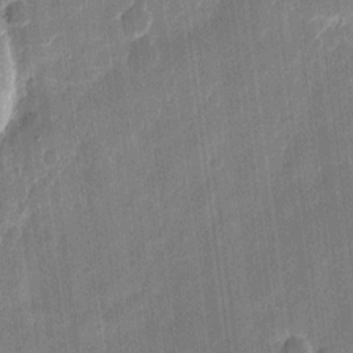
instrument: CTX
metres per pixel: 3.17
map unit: eHh
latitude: 10.8191
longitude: -70.5357
